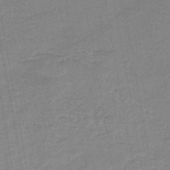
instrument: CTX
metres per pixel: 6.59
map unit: HNb
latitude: -46.2361
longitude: -37.5560
